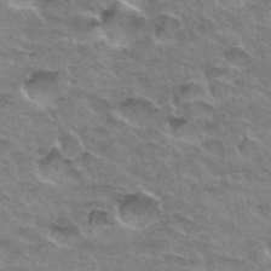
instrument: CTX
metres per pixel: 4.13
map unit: Hto
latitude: 33.6505
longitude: -46.9703
